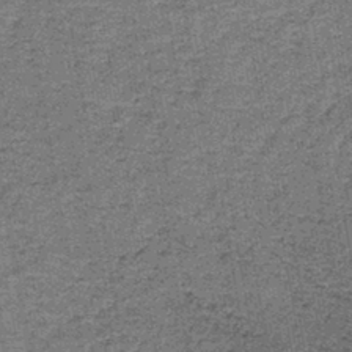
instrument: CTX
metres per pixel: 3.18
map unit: lHb
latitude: -42.7085
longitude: 55.3321
